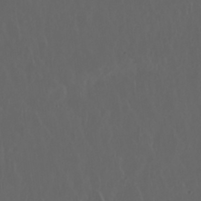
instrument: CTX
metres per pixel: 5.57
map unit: Nhu
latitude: 29.7827
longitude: -58.8380
